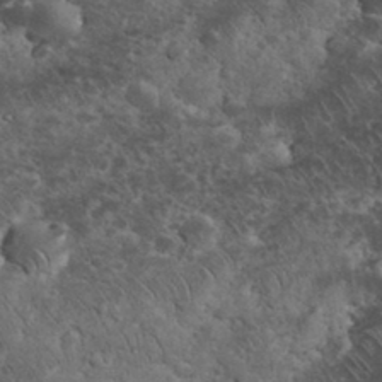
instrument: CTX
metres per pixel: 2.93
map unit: eHh
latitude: 33.8016
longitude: -65.6127
